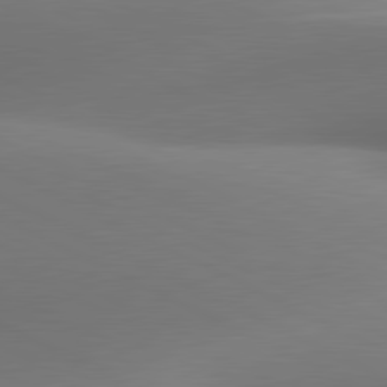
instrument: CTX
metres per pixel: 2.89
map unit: lApd
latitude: 80.9325
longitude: 131.8611
